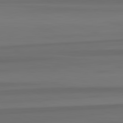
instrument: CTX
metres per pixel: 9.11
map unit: lApd
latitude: 82.8002
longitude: -179.1403
